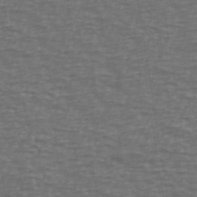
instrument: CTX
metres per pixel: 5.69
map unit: Ave
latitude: 39.3482
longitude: -113.1970
